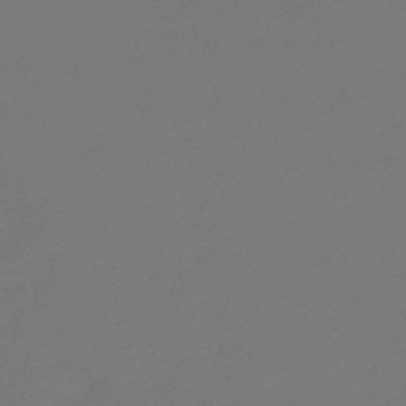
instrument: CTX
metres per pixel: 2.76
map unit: eHb
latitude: -47.5021
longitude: 88.6140
